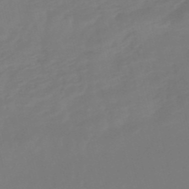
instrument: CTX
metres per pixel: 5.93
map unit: lHb
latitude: -49.7667
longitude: 76.4062
